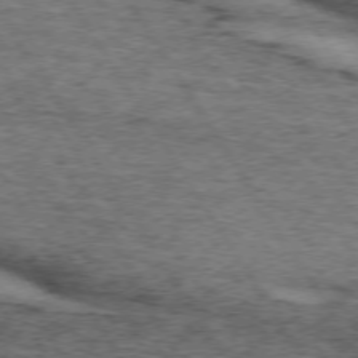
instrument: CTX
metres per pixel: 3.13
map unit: lApd
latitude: 73.4238
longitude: -74.5735
